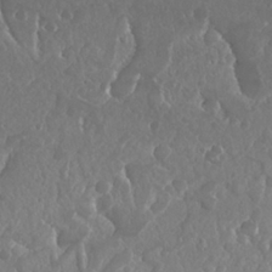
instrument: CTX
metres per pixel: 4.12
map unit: Nhu
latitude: 25.1781
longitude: -60.7624
